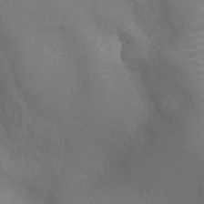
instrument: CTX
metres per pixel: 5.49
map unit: Ht
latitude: -3.8233
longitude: -17.8205
